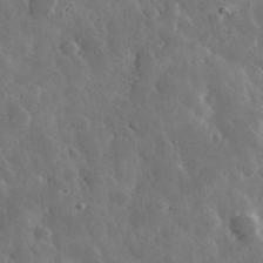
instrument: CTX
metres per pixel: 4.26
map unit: lHvf
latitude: 34.1011
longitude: -87.5371
